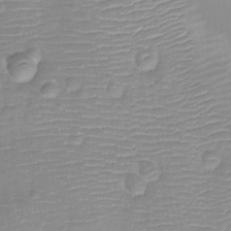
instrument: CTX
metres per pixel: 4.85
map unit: Ht
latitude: -8.1795
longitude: -21.0081
